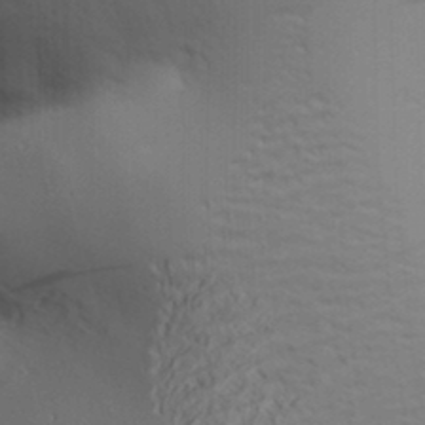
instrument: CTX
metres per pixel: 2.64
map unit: Aa
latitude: 31.5183
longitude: -141.4804
